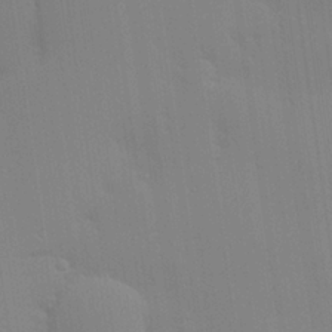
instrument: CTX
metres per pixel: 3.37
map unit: Hve
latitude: 25.0080
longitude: -91.4049
